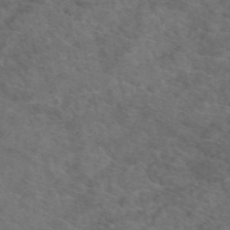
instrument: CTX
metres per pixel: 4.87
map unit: eAb
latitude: 49.8961
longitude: 111.3320
